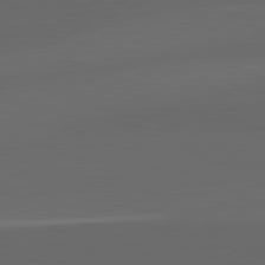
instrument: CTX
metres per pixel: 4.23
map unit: lApd
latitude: 82.0633
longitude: 129.4832
